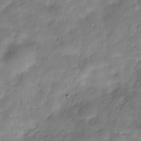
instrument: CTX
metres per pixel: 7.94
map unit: Hve
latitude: -31.1620
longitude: 90.2551
